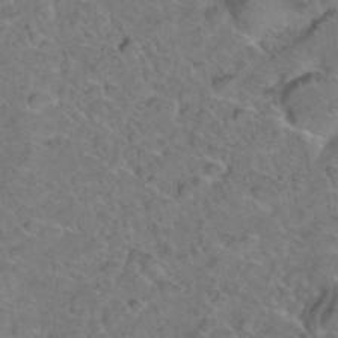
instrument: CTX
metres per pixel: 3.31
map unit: Hto
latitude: 35.8961
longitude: -48.8002
